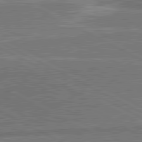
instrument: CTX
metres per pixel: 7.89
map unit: lApd
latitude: 80.8758
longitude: 141.4643
